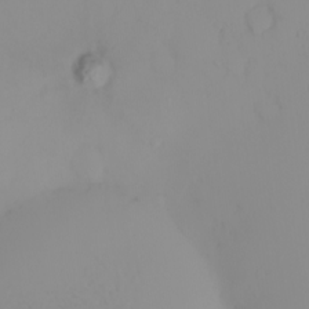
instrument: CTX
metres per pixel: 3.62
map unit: eHh
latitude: -1.1432
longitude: 19.7100
